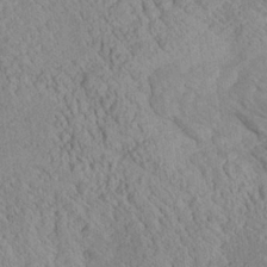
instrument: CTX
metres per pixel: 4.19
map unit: Aa
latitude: 24.6490
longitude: -133.8961
